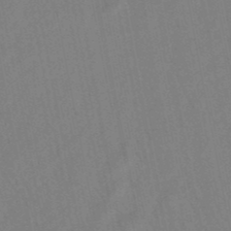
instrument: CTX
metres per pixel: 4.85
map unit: lHb
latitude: -49.4077
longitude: 72.1606
